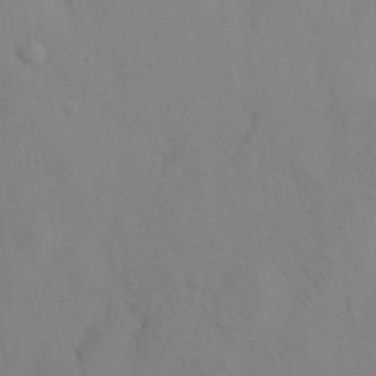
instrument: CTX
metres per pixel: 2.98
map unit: eHh
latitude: 12.3845
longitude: -61.4426
